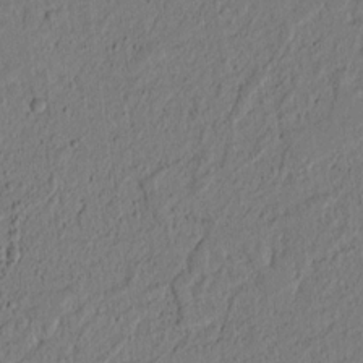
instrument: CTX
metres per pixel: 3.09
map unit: lAvf
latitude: 8.8380
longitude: 166.4629
